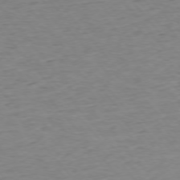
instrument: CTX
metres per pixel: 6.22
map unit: Ap
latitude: -76.2173
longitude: -83.9339
